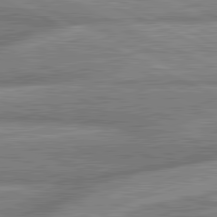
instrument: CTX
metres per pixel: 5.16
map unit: lApd
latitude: 81.6127
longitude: -167.2348
